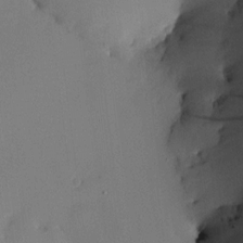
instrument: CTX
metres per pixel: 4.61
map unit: HNhu
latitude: 10.4223
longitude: 16.1984
